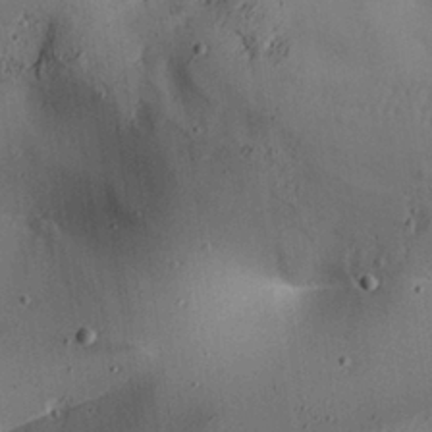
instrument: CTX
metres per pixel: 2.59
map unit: Aa
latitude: 27.3860
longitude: -130.4790
